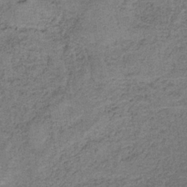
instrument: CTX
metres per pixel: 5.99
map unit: HNb
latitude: -34.7463
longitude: 54.1606
